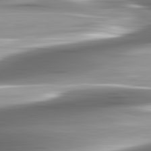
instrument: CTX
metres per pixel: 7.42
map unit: lApd
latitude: 82.8002
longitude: -140.7624
